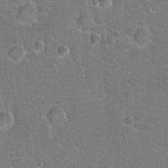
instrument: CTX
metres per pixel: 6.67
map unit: Hto
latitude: 20.7624
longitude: -49.0458
